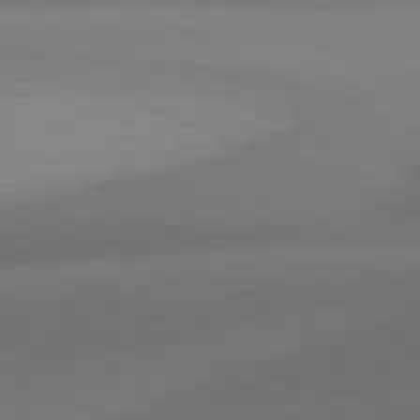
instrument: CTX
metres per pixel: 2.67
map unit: lApd
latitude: 81.6127
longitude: 131.3887
